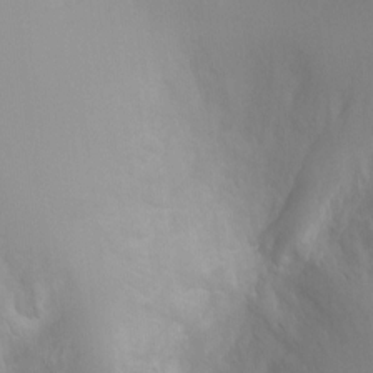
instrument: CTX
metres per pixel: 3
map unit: Ht
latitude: -0.2362
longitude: -18.3656
